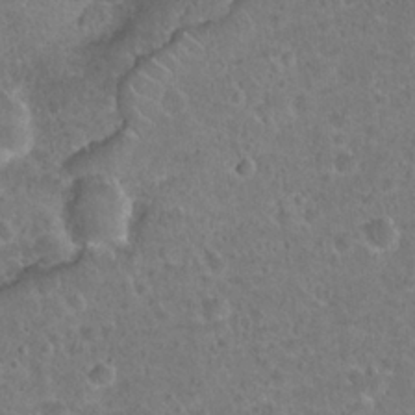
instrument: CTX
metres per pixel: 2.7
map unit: Hto
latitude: 21.8206
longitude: -48.3278
